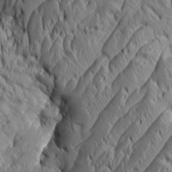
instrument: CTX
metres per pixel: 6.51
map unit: Aa
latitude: 7.3482
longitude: -129.1781
